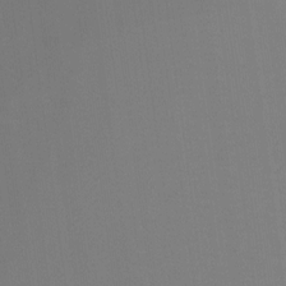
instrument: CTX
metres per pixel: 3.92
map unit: Ht
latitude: -15.5777
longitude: -48.6302
